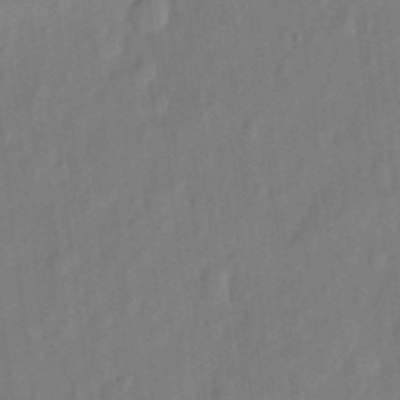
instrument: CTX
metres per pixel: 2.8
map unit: eHh
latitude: 5.9528
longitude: -74.1389
